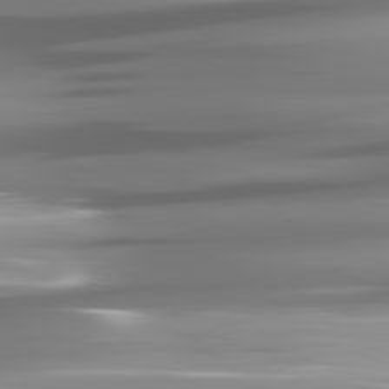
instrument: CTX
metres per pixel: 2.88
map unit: lApd
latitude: 81.6883
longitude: -142.2901
